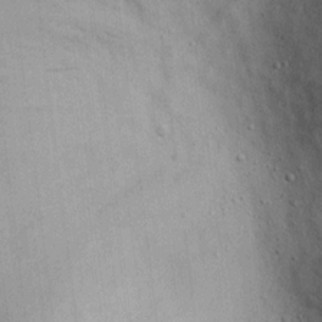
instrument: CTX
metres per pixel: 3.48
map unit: lAvf
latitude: 7.1025
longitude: 167.7667
